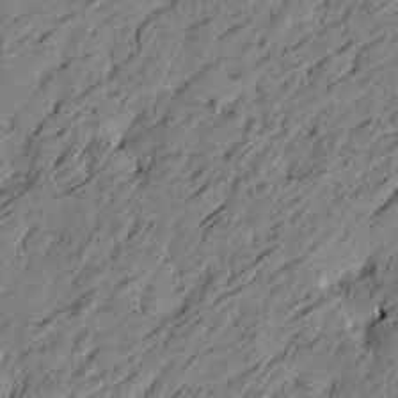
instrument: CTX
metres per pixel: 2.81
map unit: Htu
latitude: -5.5777
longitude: -179.4805
